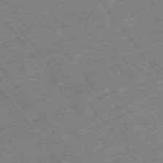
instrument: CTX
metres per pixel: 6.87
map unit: Hpe
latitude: -75.5966
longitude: -20.5735
